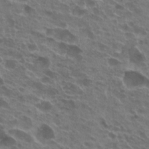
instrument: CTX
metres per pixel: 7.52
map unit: Hto
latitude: 23.9906
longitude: -40.0444
